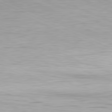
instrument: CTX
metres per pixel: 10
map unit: Ap
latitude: -82.0472
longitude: -76.3467
